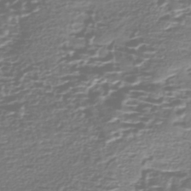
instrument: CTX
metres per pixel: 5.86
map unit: Nhe
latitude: -47.0297
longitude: -171.8016
